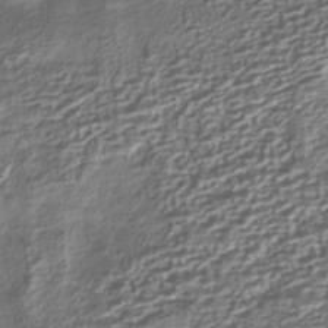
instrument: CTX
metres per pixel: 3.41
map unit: HNhu
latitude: -40.3684
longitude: 107.2565
